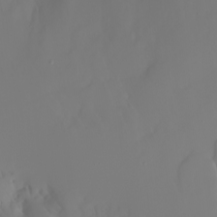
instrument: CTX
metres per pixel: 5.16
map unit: Nhu
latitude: -6.6896
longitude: -89.1592
